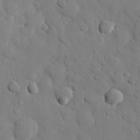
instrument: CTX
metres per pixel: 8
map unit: eHh
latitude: 27.1592
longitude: -78.7813
